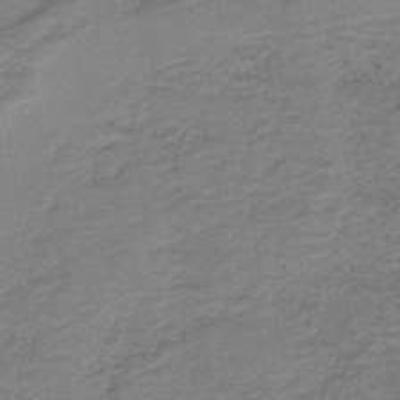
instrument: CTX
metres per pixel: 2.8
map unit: lHb
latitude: -41.8611
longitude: 53.5021
